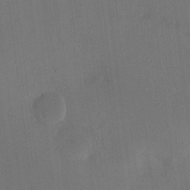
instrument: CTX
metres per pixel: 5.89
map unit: HNhu
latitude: 6.8002
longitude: 3.5021
